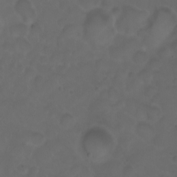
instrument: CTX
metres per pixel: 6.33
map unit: eHh
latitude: 0.8191
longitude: -55.3293
